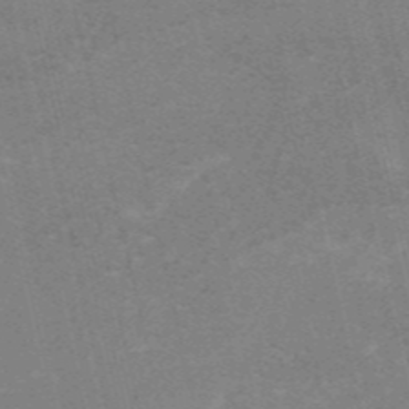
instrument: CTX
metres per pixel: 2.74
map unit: HNb
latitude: -54.4629
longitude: -41.1592
